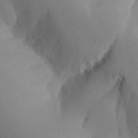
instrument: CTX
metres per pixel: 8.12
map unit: Aa
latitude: 24.4412
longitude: -127.6316
